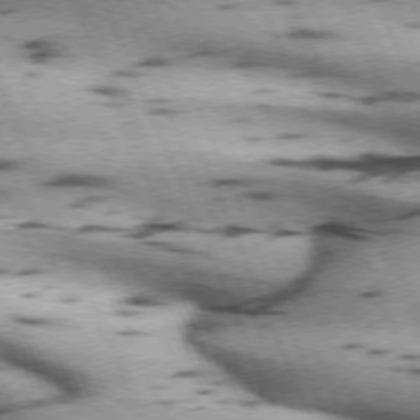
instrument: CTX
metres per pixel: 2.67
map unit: lApd
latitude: 72.4034
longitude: -53.8584
